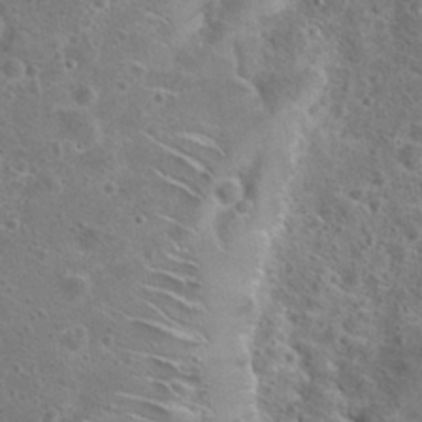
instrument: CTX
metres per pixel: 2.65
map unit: Hto
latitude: 23.2159
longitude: -48.1200
